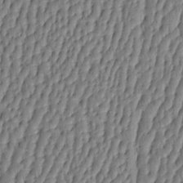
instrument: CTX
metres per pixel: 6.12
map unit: HNhu
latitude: -3.8611
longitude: 13.8800
